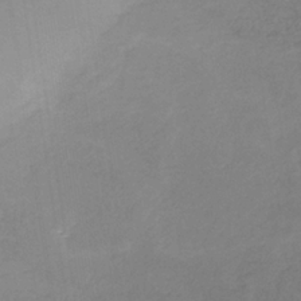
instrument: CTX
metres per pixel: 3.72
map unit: HNb
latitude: -33.5777
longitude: 55.7478
